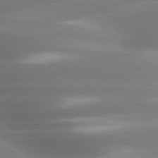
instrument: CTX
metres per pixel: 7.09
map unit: lApd
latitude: 79.7072
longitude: -118.3845
